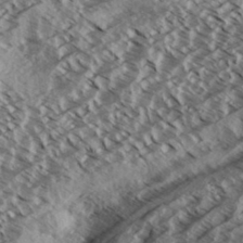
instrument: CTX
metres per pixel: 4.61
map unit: Aa
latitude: 33.3482
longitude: -139.3671
